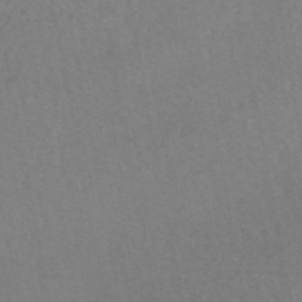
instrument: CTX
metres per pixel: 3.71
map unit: eAb
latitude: 47.0459
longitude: 113.2754
